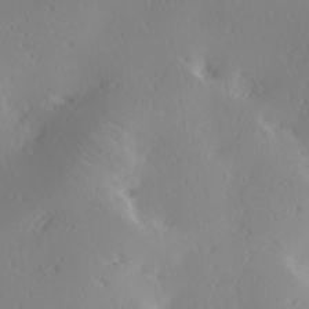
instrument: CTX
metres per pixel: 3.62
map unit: Ave
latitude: 17.8772
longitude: -137.9339
